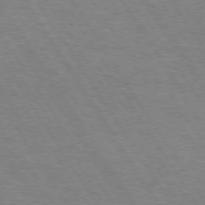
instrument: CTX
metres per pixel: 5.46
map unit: Hpe
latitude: 73.6316
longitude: -143.5749
